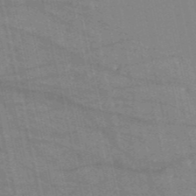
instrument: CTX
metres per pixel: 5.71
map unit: HNb
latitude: -53.6910
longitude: -39.4804
